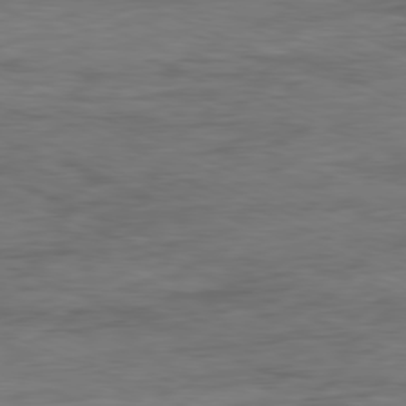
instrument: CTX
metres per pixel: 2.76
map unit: Ap
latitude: -80.4440
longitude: -91.5938
